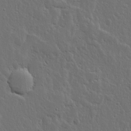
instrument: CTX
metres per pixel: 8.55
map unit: lHvf
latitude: 17.5938
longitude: -116.7246
